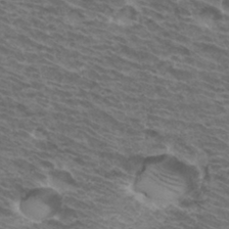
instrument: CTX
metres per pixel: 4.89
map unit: Hto
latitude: 33.5938
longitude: -41.2536
